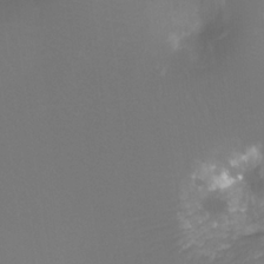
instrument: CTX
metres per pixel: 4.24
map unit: Htu
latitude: -12.5196
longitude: -45.8772
